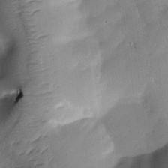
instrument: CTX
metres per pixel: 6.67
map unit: Htu
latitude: -0.1039
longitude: 173.1809
